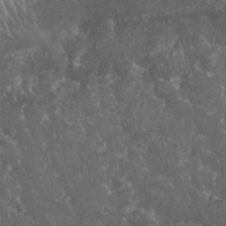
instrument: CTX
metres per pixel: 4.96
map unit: eHh
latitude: 33.7072
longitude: -62.4412
